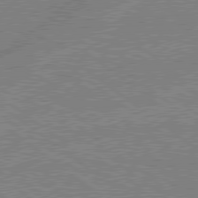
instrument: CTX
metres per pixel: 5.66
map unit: lApd
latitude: 79.1403
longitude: -144.3845
